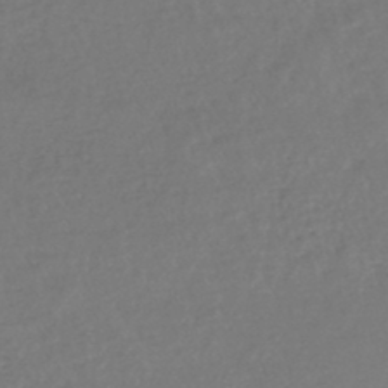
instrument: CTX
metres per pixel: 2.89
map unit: lHb
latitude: -44.8975
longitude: 58.9352
